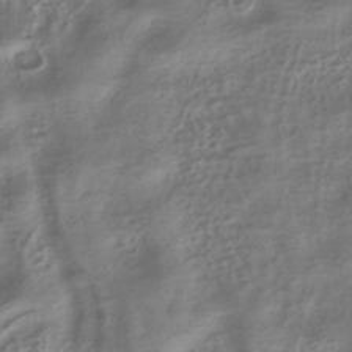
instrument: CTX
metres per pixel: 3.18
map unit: HNhu
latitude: -40.8030
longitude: 100.2172
